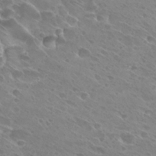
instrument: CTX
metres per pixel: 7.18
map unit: Hto
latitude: 27.5371
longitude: -39.6694
